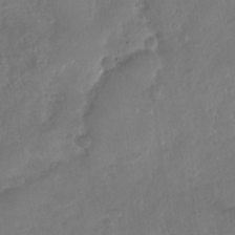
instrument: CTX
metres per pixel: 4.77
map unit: Nhu
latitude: -30.0472
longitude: -62.4412
